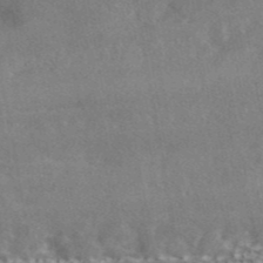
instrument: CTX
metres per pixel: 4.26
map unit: ANa
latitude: 44.2333
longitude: 47.6910
